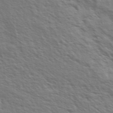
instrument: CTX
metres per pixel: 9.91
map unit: Ave
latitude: 37.8395
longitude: -109.6505
